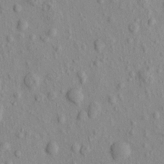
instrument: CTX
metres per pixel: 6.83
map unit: eHh
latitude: -0.6519
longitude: 18.1417
